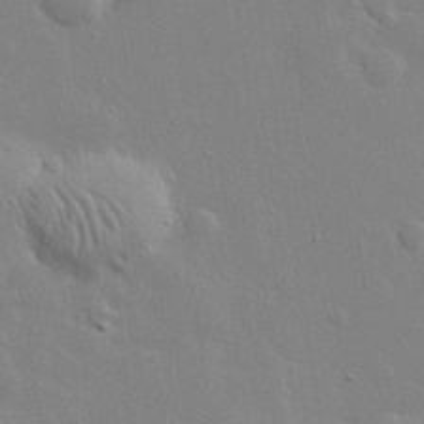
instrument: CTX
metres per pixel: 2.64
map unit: lHvf
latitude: 31.9906
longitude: -89.6694
